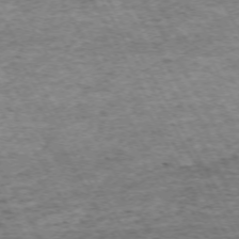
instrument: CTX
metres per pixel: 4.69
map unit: Hpe
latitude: -71.7667
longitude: 7.5210
